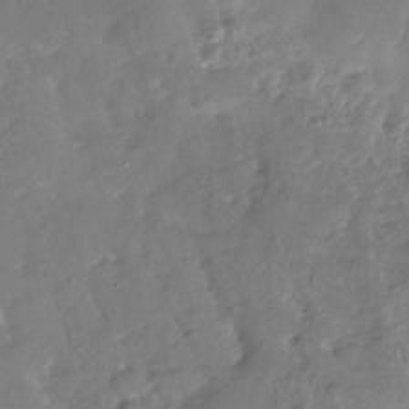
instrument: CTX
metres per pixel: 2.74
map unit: Nhu
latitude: -29.5021
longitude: -79.9906
